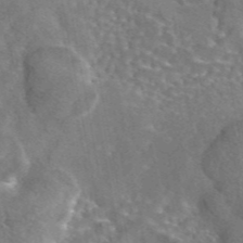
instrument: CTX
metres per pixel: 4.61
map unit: eAb
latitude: 45.1025
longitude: 106.7841
